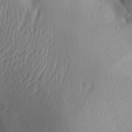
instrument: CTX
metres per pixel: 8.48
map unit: Aa
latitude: 29.8394
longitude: -135.5371
